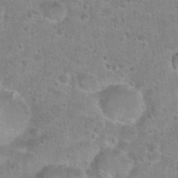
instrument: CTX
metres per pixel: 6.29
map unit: Hto
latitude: 25.0647
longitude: -48.3845
